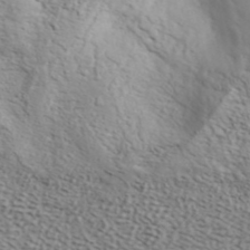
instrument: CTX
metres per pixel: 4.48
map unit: ANa
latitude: 42.0444
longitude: 50.7463
